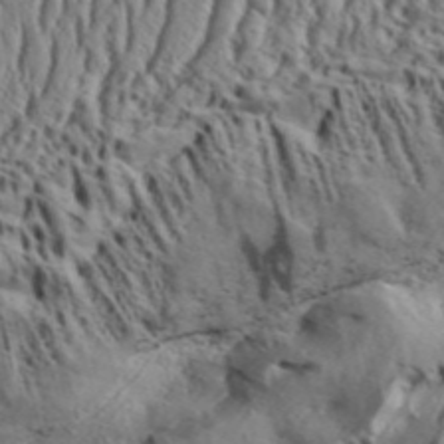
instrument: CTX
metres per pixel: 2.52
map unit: Aa
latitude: 33.2159
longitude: -136.3468
